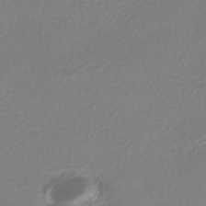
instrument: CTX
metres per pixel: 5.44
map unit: HNhu
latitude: -47.3320
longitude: 103.4266
